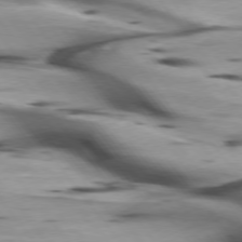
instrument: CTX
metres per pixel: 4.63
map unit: lApd
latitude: 75.8961
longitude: -64.9703
